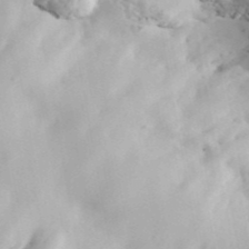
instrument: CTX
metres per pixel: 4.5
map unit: ANa
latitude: 43.0836
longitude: 47.5210
